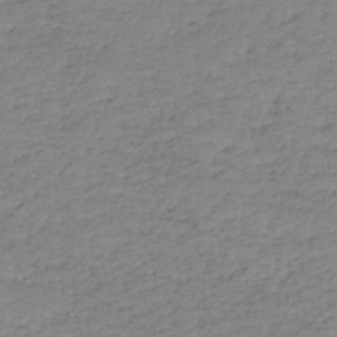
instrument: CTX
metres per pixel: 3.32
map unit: HNhu
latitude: -46.7463
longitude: 30.2739
